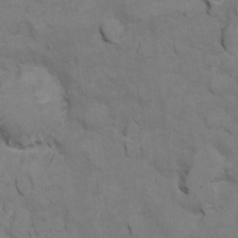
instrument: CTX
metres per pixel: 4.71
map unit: Ht
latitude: 11.2915
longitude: -33.0270
